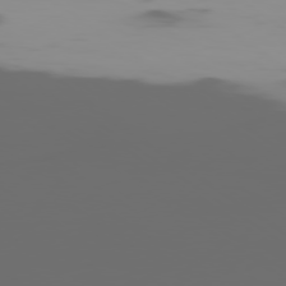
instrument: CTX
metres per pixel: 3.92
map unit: Ap
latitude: -79.4643
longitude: -59.1403
